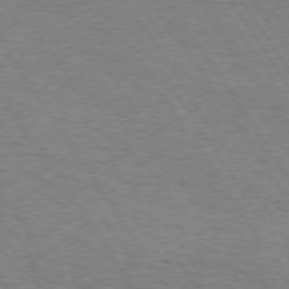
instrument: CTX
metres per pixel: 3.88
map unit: Hpe
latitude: 73.8017
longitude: -132.0633
